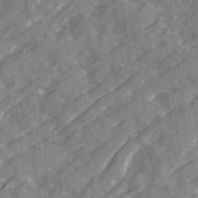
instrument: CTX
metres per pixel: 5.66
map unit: Ave
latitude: 19.8961
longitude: -131.1215
